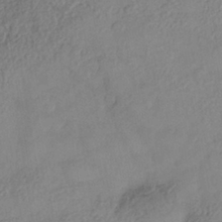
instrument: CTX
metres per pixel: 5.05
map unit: Nhe
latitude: -38.3873
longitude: -146.7436
